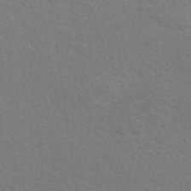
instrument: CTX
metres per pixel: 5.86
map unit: eAb
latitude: 50.3278
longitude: 112.8408
